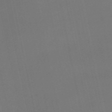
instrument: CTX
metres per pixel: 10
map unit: eHb
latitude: -51.0108
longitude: 70.1039
